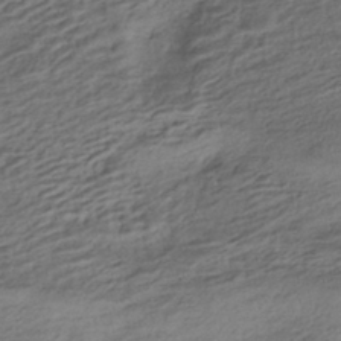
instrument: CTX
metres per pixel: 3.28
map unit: HNhu
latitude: -42.7274
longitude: 103.9745
